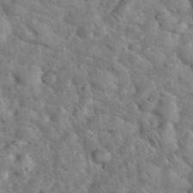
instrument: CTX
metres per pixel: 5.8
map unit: eHh
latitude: 37.4993
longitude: -64.3845
